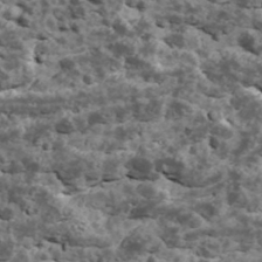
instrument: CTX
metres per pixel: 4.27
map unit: Ave
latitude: 17.8205
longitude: -134.7813
